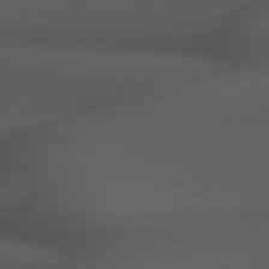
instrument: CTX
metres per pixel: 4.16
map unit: Hpe
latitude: 78.7435
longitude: -161.7072
